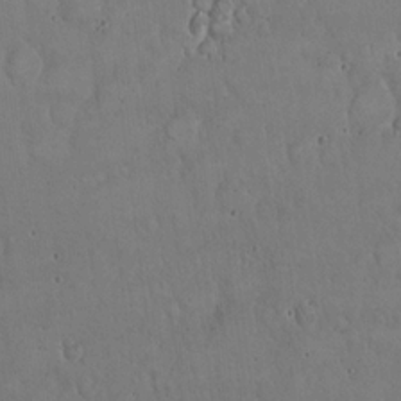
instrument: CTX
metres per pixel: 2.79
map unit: Hto
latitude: 17.2915
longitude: -59.5560
